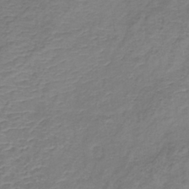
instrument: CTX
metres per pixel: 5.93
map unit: lHb
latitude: -37.4265
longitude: 72.7085
